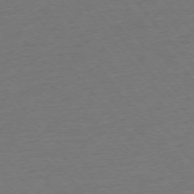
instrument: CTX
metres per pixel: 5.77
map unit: Ap
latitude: -75.5211
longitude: -82.3845
